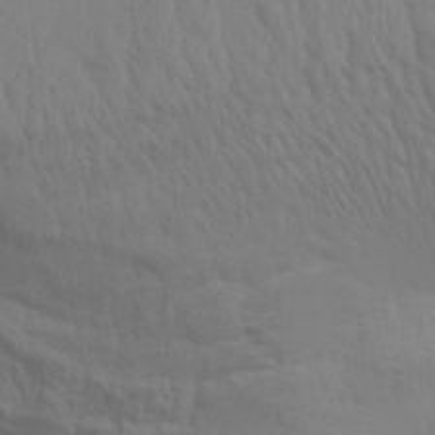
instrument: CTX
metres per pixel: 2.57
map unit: Aa
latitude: 31.8017
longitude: -135.7638
